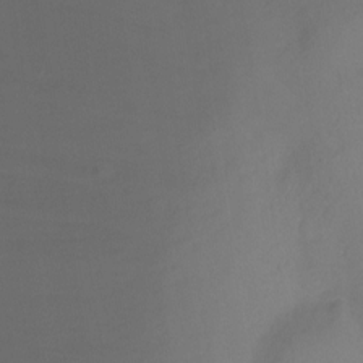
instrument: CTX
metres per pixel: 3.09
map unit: Ht
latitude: -8.3495
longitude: -30.1956
